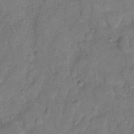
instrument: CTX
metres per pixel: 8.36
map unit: eHh
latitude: 11.7261
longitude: -64.7435
